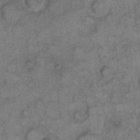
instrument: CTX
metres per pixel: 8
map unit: eHh
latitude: 9.3293
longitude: -63.5560
